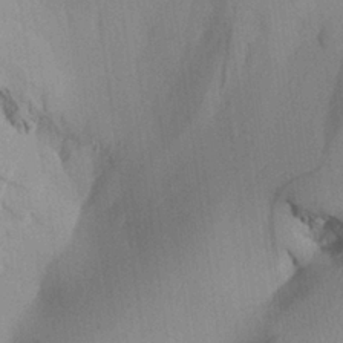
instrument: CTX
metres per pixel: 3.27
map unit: Aa
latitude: 25.8394
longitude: -143.7639
